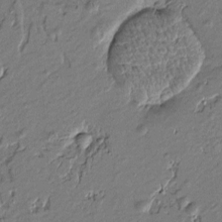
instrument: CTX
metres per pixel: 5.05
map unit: Htu
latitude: -6.9163
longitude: 177.0109
